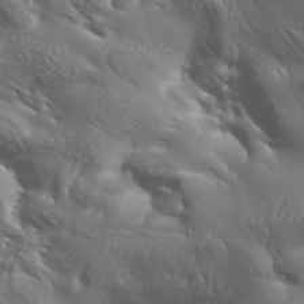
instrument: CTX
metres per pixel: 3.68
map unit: Aa
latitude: 34.0444
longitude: -134.4223
